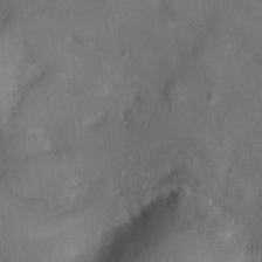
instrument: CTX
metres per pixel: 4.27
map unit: Nhu
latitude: 1.1592
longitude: -14.7436
